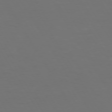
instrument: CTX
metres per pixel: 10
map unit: Hpe
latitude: 72.3468
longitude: -126.7246
